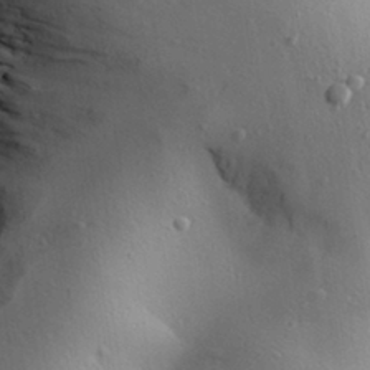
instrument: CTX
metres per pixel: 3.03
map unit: Aa
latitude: 30.7247
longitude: -142.4790
